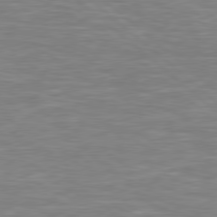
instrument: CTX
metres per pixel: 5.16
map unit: Hpe
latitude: 78.6302
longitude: -125.1781
